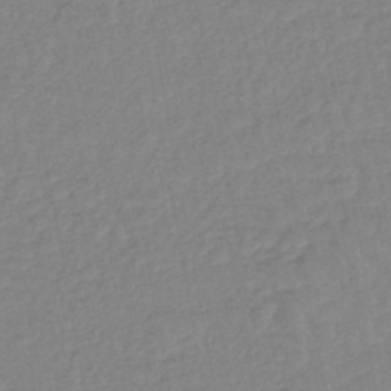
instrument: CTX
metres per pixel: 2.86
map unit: eHb
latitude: -44.7463
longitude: 80.5385
